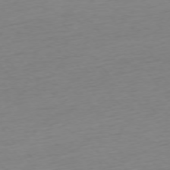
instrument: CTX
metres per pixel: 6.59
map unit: Ap
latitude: -74.8030
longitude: -71.5182
